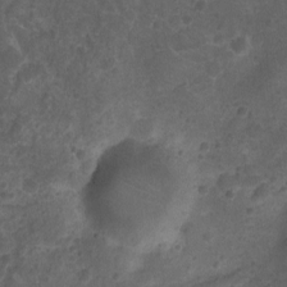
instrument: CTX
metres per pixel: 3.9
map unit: Ht
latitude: -9.5777
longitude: -21.1592
